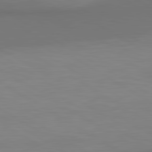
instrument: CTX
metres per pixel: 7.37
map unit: lApd
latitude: 81.0458
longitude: 160.2928
